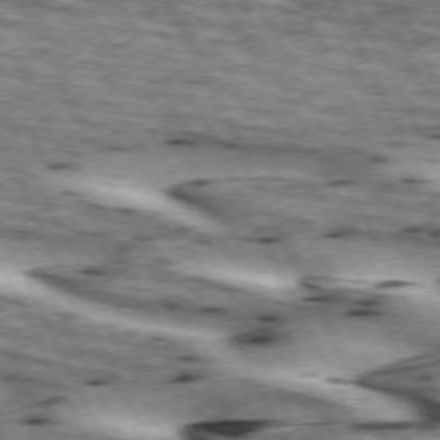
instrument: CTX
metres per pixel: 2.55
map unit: lApd
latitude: 72.8380
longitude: -55.0269
